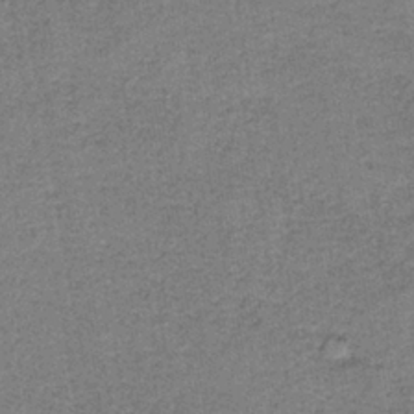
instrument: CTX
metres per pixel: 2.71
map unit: eAb
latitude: -36.5573
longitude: 51.8044
